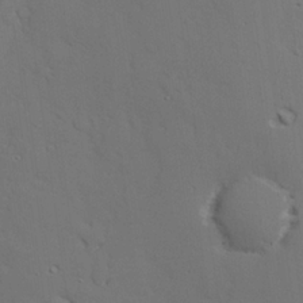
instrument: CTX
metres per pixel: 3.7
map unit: lAvf
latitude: 26.9136
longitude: -109.8394
